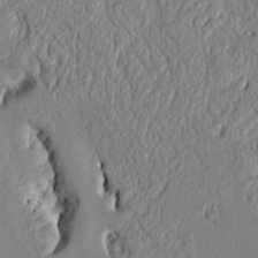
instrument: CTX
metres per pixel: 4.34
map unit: Aa
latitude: 9.2159
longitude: -130.9703
